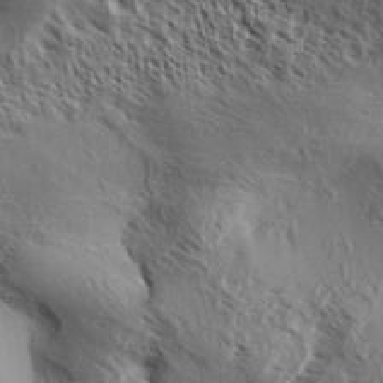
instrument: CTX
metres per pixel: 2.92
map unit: Aa
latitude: 32.8569
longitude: -138.1200
